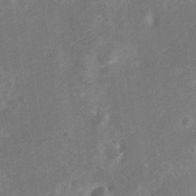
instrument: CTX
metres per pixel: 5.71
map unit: Nve
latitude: -25.8233
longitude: 107.1431
